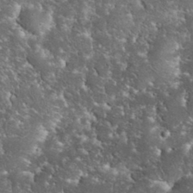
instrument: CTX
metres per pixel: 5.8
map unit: eHh
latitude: 33.9150
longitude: -65.5560
